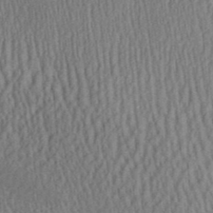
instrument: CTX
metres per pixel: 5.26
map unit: Aa
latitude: 28.6112
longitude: -138.3278
